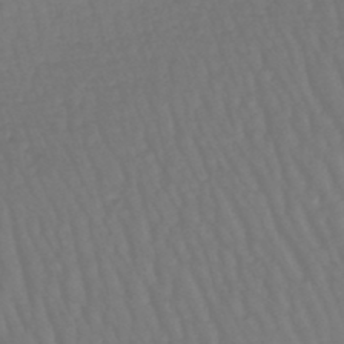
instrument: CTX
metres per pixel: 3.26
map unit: lHb
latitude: -47.1053
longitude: 65.0676
